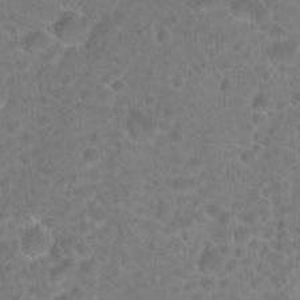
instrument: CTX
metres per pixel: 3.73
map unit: Hto
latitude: 18.4223
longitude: -40.4601
